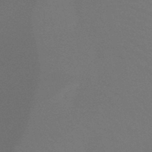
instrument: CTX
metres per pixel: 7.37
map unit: HNb
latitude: -48.5574
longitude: -49.7828
